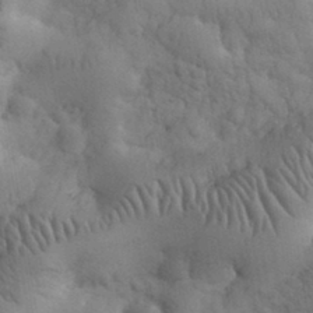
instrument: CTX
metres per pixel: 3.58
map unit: eHh
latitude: 32.5924
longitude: -67.1970
